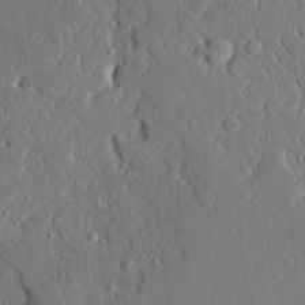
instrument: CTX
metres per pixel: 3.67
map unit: Ave
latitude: 22.9703
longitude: -129.1970
